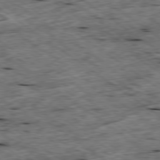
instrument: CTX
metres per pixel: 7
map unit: Ap
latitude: -79.4832
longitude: -87.9339
